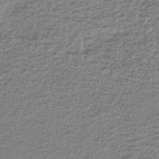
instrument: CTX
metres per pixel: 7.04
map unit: lHb
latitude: -41.0297
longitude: 70.2173
